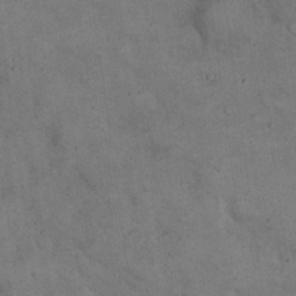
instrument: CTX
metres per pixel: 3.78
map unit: eHh
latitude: 21.8017
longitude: -61.1214
